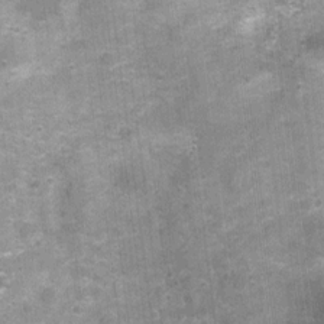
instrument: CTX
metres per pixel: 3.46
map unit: Nhu
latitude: 1.5371
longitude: -17.5749
